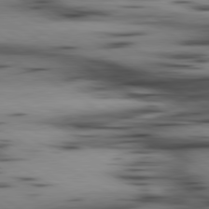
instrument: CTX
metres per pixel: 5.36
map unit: lApd
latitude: 80.1956
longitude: 160.5952
